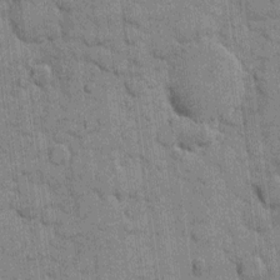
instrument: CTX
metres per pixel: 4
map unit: eHh
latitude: 10.1011
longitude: -65.2915
